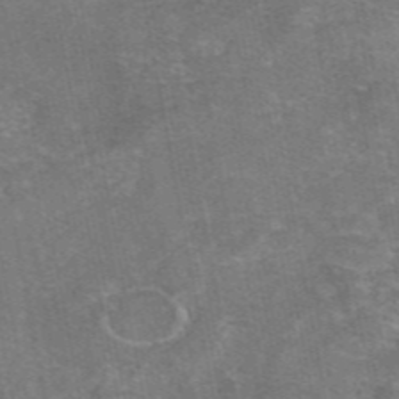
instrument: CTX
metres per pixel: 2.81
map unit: eAb
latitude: 47.1215
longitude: 104.0094
